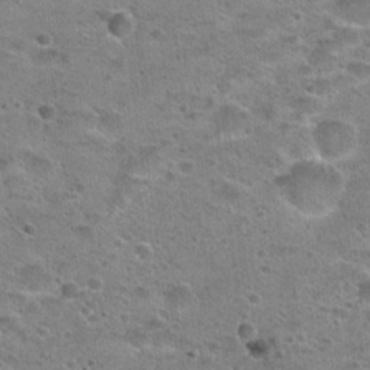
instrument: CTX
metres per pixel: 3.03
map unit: Hto
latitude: 22.7435
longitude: -49.2159
